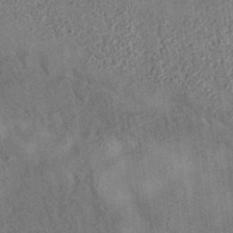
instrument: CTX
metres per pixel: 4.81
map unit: eAb
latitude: 35.1781
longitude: 109.5021
